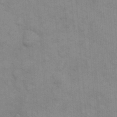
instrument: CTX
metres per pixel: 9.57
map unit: eHh
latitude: 18.1955
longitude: -64.0444
